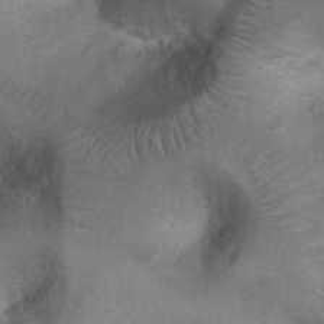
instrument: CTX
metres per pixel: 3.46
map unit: Nhu
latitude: 6.0822
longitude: -23.4237
